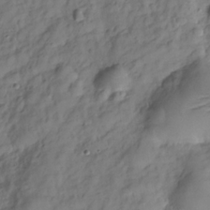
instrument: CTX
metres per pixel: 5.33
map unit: Hve
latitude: -29.2376
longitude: 93.3321
